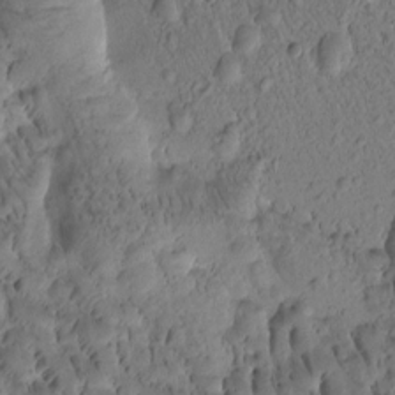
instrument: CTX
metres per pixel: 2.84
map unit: Htu
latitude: -2.8596
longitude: 171.6155
